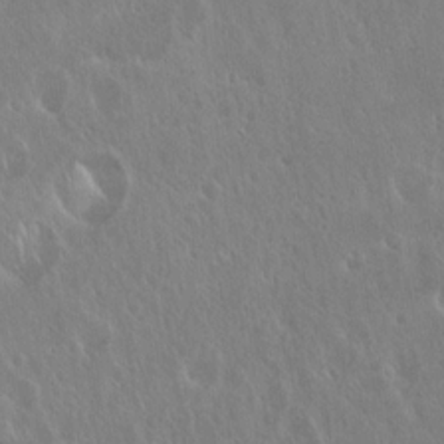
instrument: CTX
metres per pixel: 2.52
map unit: Hto
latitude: 18.9702
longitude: -57.5938
